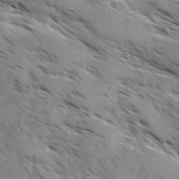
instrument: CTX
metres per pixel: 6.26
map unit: Ave
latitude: 0.0444
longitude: -111.1592
